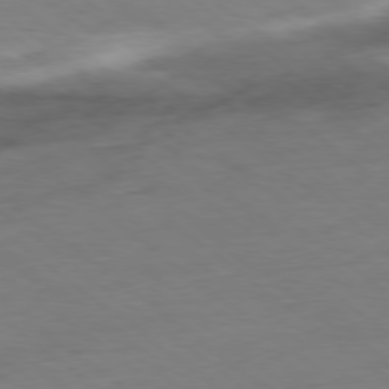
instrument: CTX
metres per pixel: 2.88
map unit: Ap
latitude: -78.7652
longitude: -77.9339
